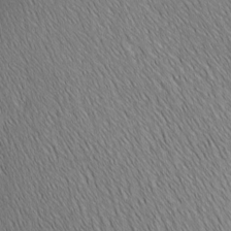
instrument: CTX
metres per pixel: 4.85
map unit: Ave
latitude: 2.1011
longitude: -114.8002
